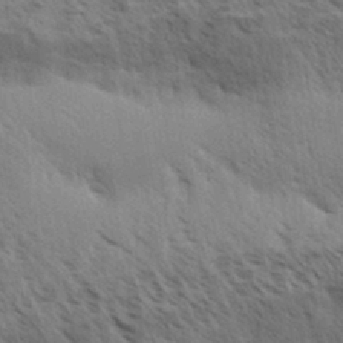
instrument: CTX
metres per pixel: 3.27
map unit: Aa
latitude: 32.9703
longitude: -140.7057
